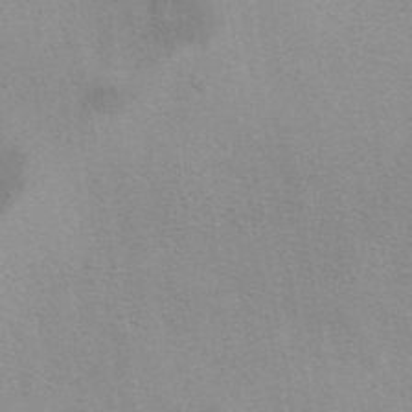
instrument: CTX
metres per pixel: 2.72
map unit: eAb
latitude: 40.4223
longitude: 106.1984
